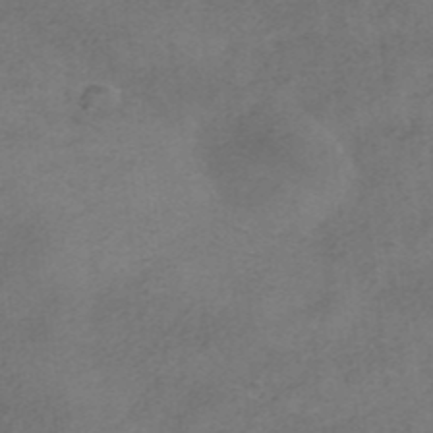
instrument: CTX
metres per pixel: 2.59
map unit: HNhu
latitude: -40.3495
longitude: 103.9745
